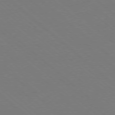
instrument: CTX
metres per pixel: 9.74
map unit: Ap
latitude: -78.3306
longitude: -84.4601
